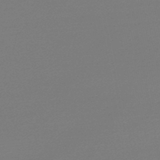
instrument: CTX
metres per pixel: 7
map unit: lHb
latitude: -46.7841
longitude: 66.2173
